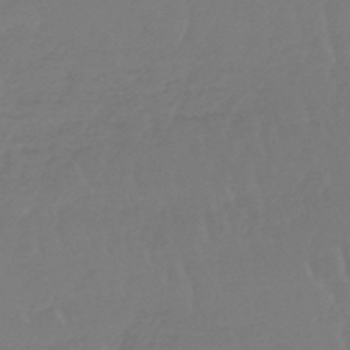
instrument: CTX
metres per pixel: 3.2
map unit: lHb
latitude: -45.4077
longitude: 68.9541
